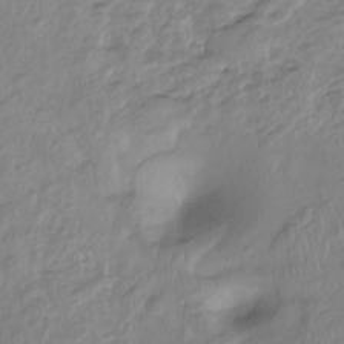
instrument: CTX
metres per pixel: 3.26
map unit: Hto
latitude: -8.1228
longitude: -40.4223
